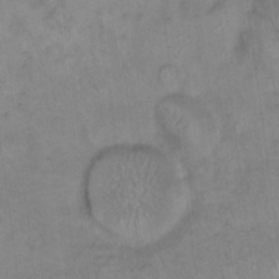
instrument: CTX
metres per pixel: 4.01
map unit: eHh
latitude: 14.8002
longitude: -66.2900
